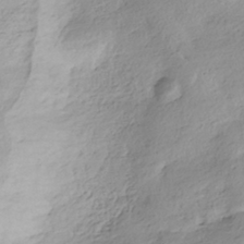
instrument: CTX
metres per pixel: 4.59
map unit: HNhu
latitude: -40.3117
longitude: 100.1605
